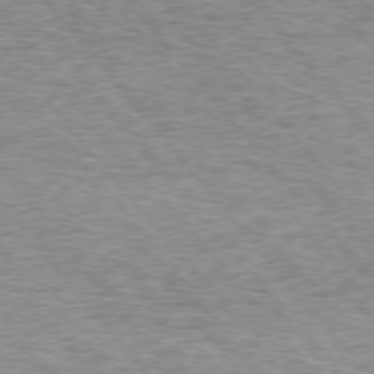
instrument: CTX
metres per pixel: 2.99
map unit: lApd
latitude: 74.8191
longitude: -77.2348
